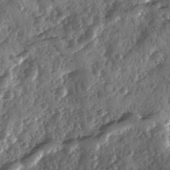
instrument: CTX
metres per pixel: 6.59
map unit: Ave
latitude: 11.1592
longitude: -103.1214
